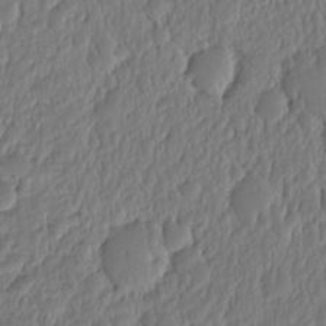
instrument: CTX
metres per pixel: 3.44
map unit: eHh
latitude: -1.8990
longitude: 14.7652
